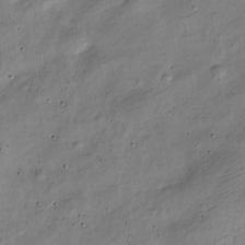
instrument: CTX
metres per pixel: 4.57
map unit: Nve
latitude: -25.3698
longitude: 106.2929
